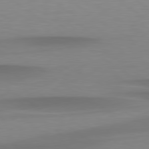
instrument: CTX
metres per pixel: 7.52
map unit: lApd
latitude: 79.3482
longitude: -92.5734
